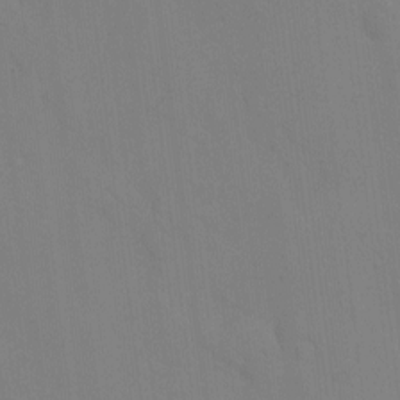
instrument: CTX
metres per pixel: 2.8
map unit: eHh
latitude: -8.2739
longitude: -69.0080
